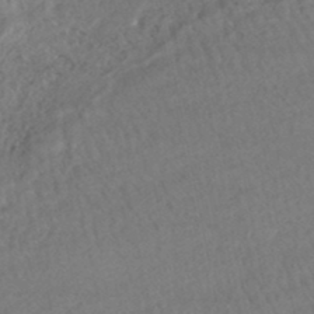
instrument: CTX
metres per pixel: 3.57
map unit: HNhu
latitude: -48.0094
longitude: 102.5196
